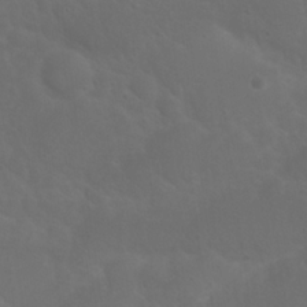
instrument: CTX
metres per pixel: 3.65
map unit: Nhu
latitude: 23.0269
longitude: -65.4993
